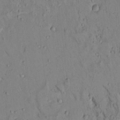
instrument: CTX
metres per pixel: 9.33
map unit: Aa
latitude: 17.6127
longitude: -147.4427
